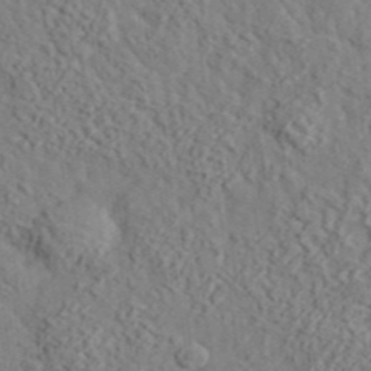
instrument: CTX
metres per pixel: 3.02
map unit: lHvf
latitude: 35.9339
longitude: -85.2915
